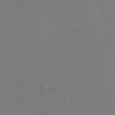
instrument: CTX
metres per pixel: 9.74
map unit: HNb
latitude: -54.5196
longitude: -38.6868
